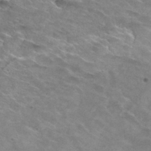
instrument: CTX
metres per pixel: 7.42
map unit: Hto
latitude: 30.4223
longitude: -47.4616
